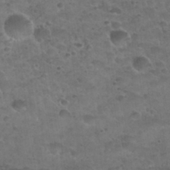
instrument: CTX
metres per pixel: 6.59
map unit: Nhu
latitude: 31.7828
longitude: -52.3656
